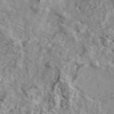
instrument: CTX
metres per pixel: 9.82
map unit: ANa
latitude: 44.5357
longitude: 46.4440
